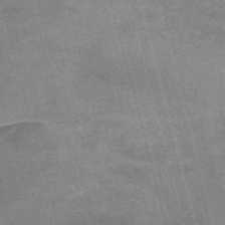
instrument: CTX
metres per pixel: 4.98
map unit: Nve
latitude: -59.1809
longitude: 65.2943
